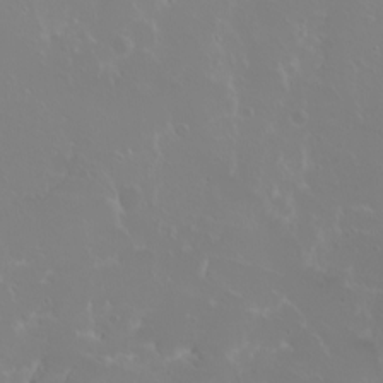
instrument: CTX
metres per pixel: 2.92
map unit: eHh
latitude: 1.1592
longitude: -54.7813
